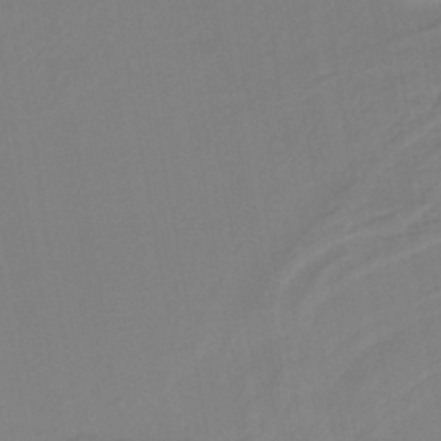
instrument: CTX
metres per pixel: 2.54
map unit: lHb
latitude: -38.0850
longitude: 56.4629
